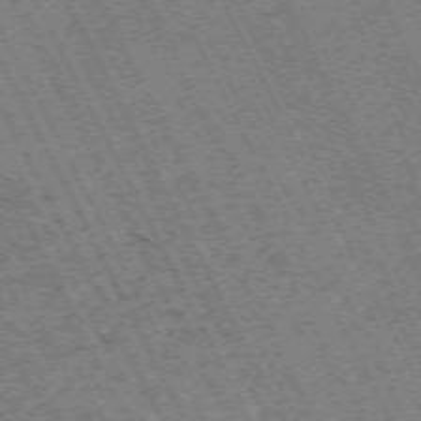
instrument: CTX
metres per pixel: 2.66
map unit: Hpe
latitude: -71.0864
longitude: 10.7274
